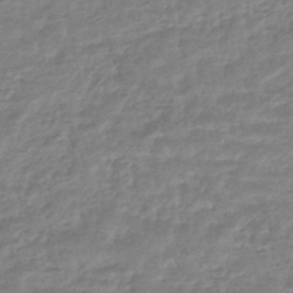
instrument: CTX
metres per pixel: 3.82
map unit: HNhu
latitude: -45.5399
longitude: 98.2928
